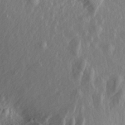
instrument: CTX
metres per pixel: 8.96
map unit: Aa
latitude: 18.5356
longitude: -144.6112
